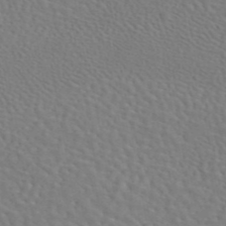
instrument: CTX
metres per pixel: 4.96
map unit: eAb
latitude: 44.5546
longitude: 112.9731
